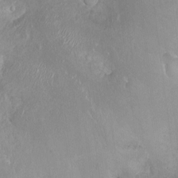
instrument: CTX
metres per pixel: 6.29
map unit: Nhu
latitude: -12.8786
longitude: -38.8569
